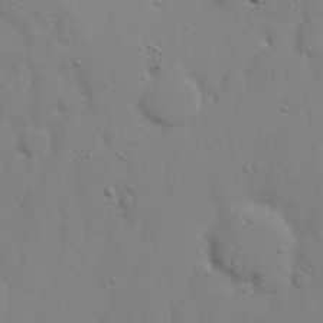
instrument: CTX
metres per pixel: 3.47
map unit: eHh
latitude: 22.8191
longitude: -69.2726
